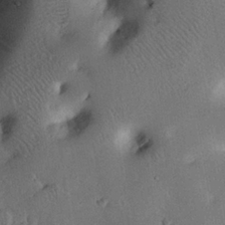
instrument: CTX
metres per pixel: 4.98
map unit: eHh
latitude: 24.0255
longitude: -71.0080
